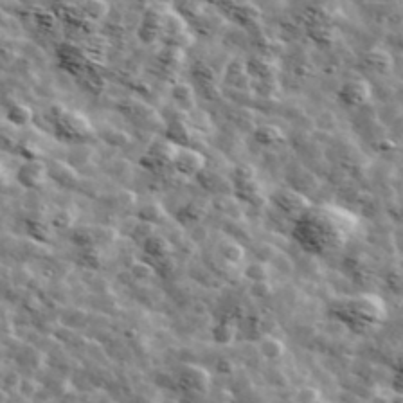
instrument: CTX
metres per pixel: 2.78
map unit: Ave
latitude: 42.4790
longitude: -107.3482
